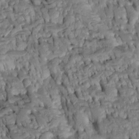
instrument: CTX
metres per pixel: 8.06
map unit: Htu
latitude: -3.4643
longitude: 152.1794
